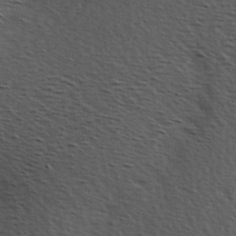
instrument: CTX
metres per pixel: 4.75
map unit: Hve
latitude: 2.6679
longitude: -124.1200
